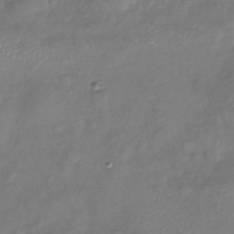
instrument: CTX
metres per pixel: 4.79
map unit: Nhu
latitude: -26.8974
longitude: -57.2536
